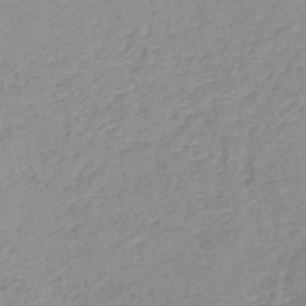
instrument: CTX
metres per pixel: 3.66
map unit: HNhu
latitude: -42.9352
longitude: 97.2943
